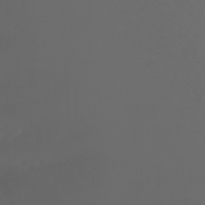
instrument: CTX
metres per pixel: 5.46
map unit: Ht
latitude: -3.6343
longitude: -62.3656
